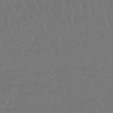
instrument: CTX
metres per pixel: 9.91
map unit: lHb
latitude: -45.3888
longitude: 68.2928
